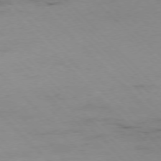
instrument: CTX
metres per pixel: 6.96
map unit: Hpe
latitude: -77.1053
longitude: 13.0298
